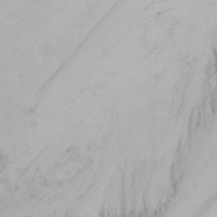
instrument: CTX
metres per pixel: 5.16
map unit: Nhu
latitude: -4.1605
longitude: -87.3859
